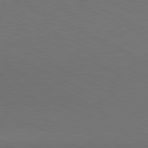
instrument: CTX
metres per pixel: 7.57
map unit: lApd
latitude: 80.7813
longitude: 138.2551
